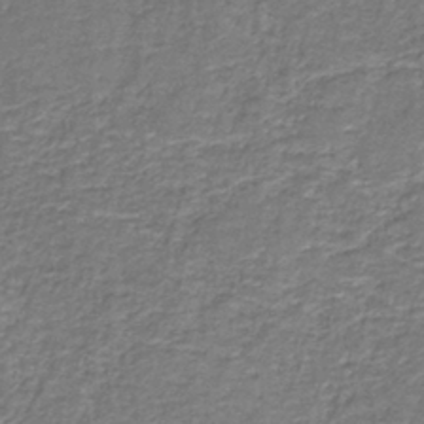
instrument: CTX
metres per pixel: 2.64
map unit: eAb
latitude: -36.7652
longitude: 52.4629
